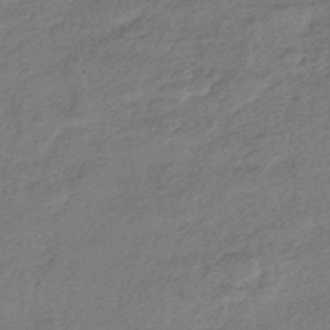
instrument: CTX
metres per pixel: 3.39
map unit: HNhu
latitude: -42.8030
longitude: 93.3510
